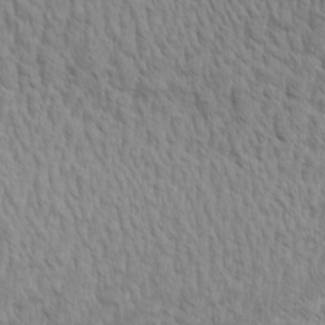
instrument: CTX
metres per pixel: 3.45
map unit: Aa
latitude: 8.6680
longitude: -130.1200
